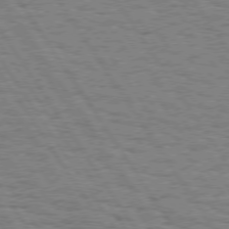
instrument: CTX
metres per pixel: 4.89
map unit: Hpe
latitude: 74.6302
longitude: -135.4615
